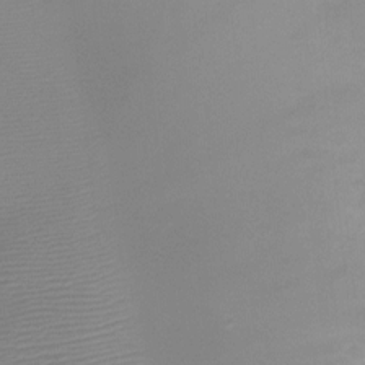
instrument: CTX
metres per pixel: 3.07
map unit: Ht
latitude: -7.9745
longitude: -19.0836
